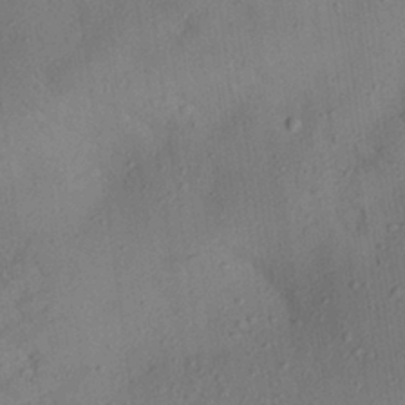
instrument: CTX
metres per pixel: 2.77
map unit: Aa
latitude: 24.7813
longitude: -143.5938
